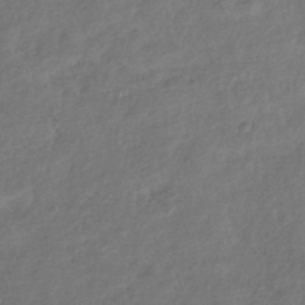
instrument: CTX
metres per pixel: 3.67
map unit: eHb
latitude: -42.8596
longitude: 82.1417
